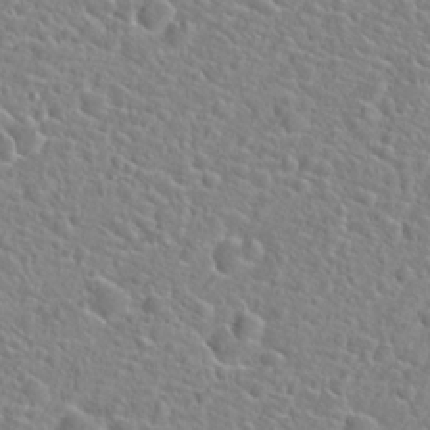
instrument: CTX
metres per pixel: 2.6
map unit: Hto
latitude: 21.7450
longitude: -44.9513
